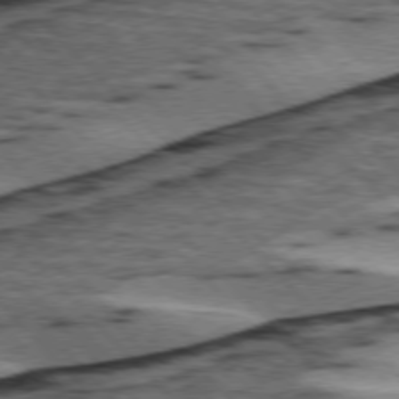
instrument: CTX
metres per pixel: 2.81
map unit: lApd
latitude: 75.8772
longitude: -78.8947
